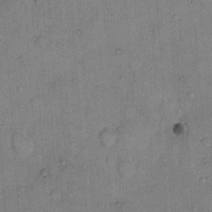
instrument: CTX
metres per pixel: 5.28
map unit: Hto
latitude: 9.2915
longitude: -61.5749
